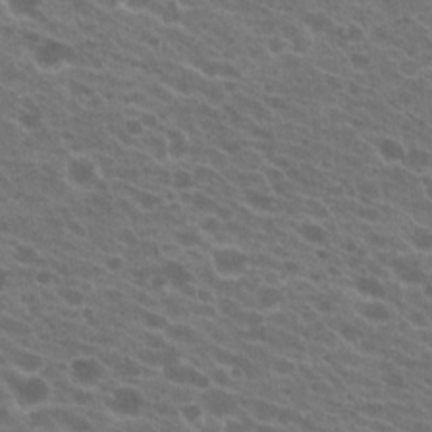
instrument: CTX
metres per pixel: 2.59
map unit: Hto
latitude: 22.1578
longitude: -38.2711
